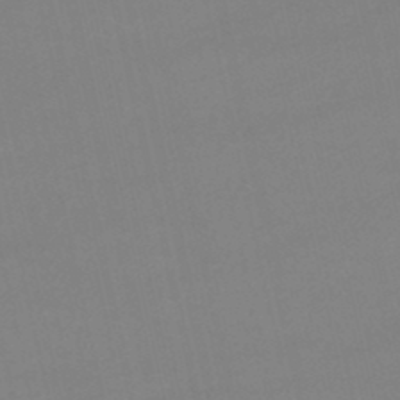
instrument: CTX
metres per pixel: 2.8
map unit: lHb
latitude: -47.0675
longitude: 67.0675
